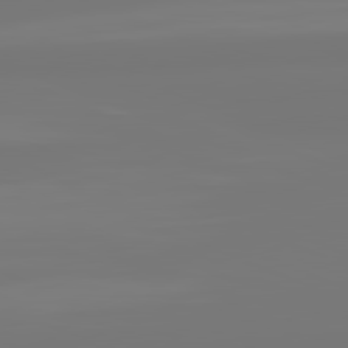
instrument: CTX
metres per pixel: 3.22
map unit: lApd
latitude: 81.8961
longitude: -176.3278
